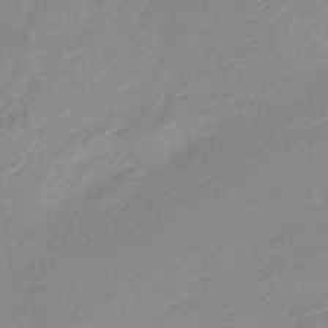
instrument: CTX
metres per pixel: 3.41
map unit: HNb
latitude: -36.1605
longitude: 55.0676
